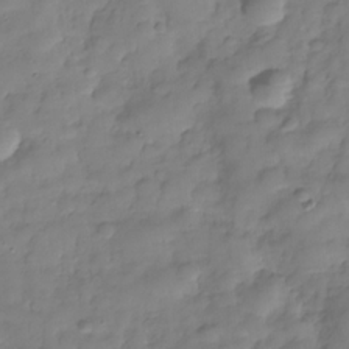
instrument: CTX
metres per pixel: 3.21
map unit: Hve
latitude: -29.5588
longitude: 93.8233
